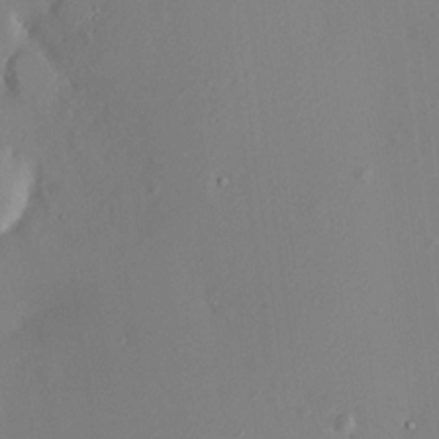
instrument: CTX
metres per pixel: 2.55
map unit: HNhu
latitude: 6.7246
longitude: 6.1417
